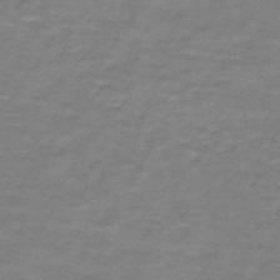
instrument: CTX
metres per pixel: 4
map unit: lHb
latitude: -41.8233
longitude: 56.1039
